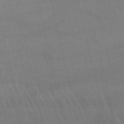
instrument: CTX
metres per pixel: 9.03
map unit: lHb
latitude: -48.6141
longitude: 70.7085
